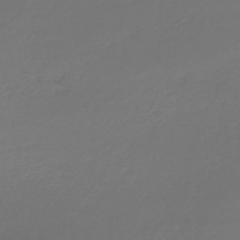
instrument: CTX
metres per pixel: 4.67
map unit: lHb
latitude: -42.8219
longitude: 70.0661
